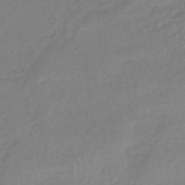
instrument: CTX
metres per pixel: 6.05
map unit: eHb
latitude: -44.3873
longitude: 89.3698
